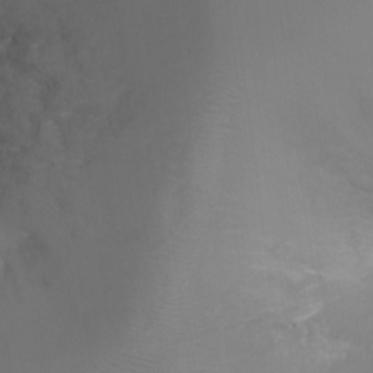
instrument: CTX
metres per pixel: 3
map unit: Ht
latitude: -17.5588
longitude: -44.0255
